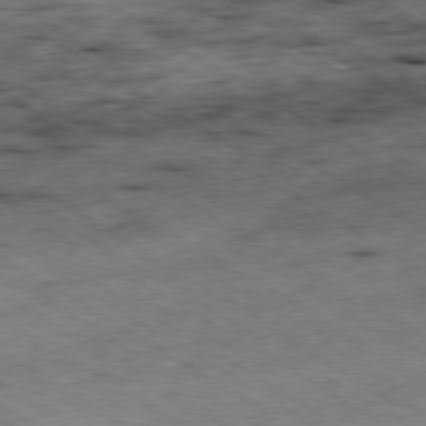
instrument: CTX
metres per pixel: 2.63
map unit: Hpe
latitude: -80.1984
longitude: 22.5385
